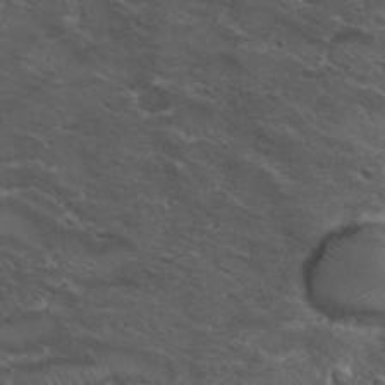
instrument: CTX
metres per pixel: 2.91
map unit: Nhu
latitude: 29.5938
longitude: -49.1214
